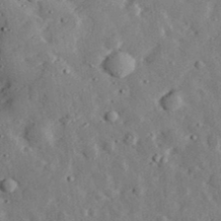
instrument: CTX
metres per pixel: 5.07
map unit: lHvf
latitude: 33.1214
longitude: -83.2348
